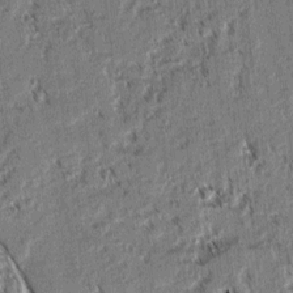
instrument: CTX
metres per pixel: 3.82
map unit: lAvf
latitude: 2.6490
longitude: -105.8962
